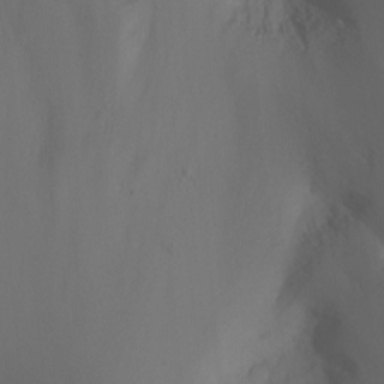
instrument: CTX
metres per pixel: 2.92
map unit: Nhu
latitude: -4.7085
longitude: -75.8583
